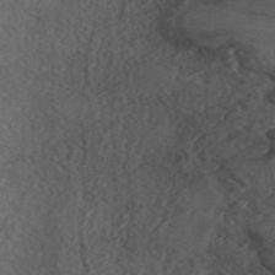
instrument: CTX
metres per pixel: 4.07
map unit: ANa
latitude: 44.6868
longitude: 22.5196
